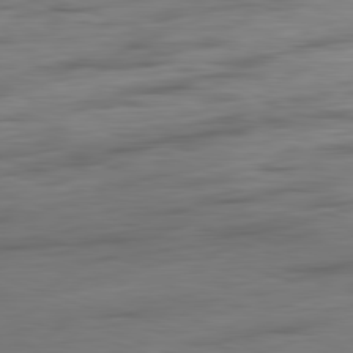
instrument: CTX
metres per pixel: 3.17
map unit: Ap
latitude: -81.8989
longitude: -79.1970
